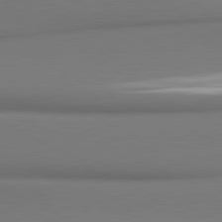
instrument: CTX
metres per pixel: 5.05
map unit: lApd
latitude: 80.8947
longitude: 178.3306
